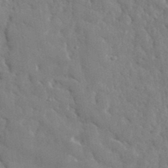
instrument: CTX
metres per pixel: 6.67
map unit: lHvf
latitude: 35.2348
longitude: -86.9514
